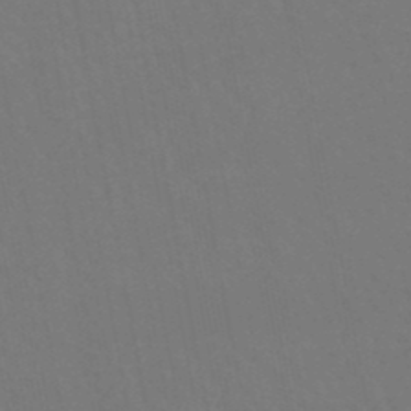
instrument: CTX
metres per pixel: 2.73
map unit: lHb
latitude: -47.6910
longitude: 74.9353
